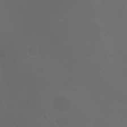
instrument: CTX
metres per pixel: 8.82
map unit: Htu
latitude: -1.6722
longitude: -76.3089
